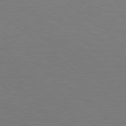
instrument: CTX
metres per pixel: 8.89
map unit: lApd
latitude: 78.7624
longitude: -176.8191
